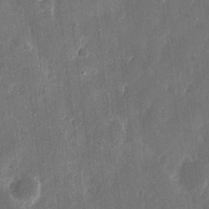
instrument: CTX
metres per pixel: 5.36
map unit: eHh
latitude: 11.5938
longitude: -72.7058
